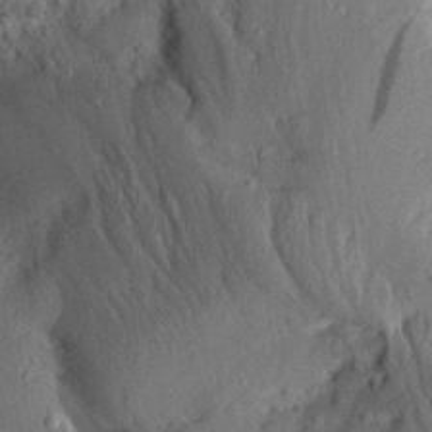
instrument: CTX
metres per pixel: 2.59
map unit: Aa
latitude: 13.3671
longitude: -140.5923
